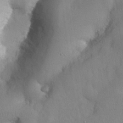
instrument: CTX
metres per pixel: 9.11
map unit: Nhu
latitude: 26.4223
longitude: -72.2901
